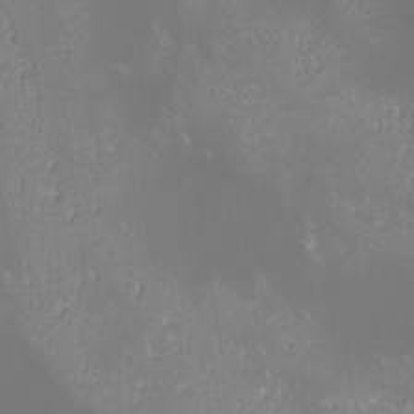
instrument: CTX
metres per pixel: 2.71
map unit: lHvf
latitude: -13.9178
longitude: -103.5938
